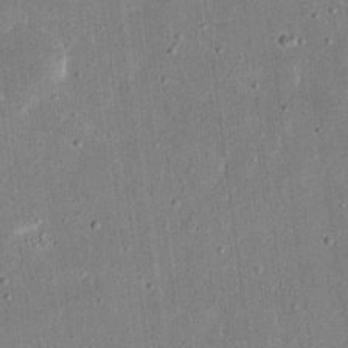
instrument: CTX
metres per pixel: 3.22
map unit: eHh
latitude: 17.6694
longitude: -70.8191
